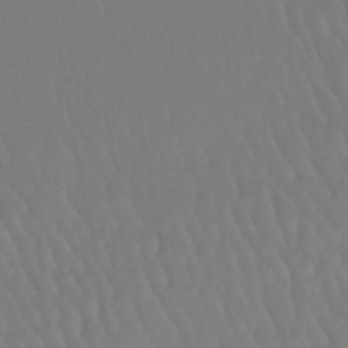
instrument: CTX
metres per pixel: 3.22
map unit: eHb
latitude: -46.9730
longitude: 79.1620
